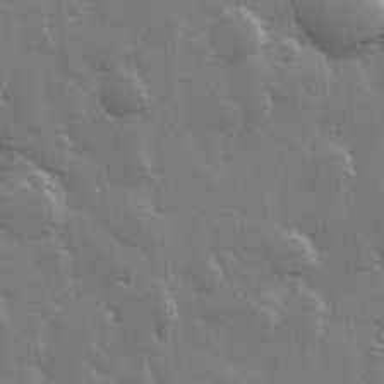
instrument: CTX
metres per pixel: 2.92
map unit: Hve
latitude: 28.1955
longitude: 148.3496
